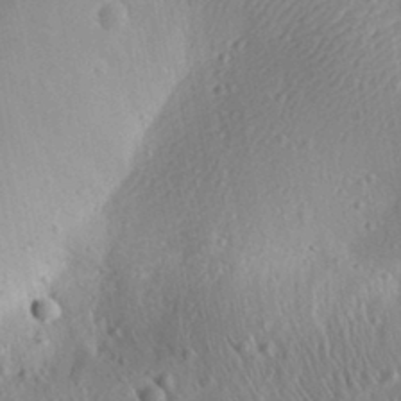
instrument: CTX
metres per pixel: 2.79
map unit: Aa
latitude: 31.2348
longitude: -134.1011
